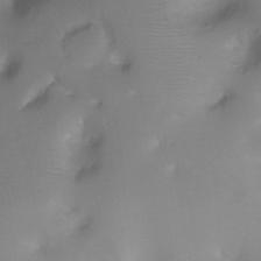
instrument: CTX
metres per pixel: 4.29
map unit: Ht
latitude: -7.8422
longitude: -24.1199
